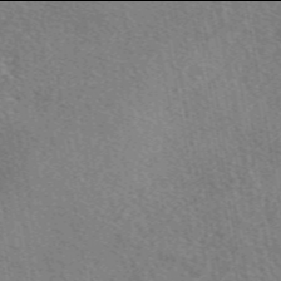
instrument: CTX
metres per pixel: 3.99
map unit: eAb
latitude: 49.9906
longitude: 110.4062
